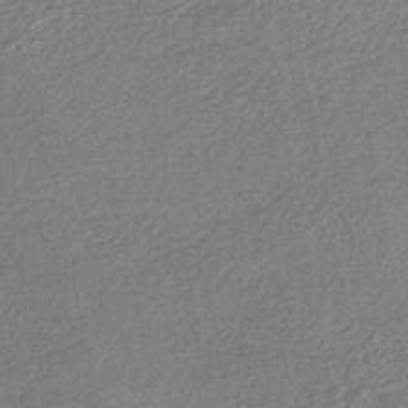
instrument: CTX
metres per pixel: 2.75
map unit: HNhu
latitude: -47.1998
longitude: 102.3495
